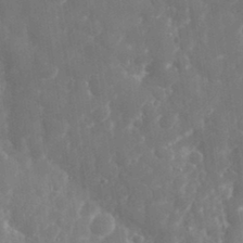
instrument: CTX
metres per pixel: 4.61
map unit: eHh
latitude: 31.7072
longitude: -59.3860
